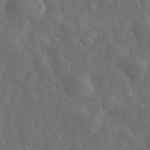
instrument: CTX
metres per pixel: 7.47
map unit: eHh
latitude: 33.7450
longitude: -69.0270
